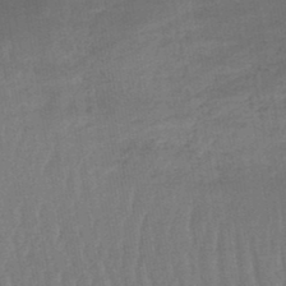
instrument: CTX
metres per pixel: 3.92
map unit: lHb
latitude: -45.0298
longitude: 64.7086
